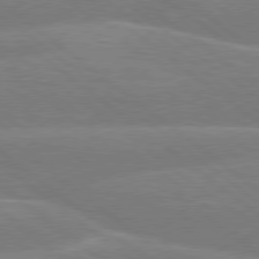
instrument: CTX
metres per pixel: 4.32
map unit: Hpe
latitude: 78.8380
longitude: -153.6694
